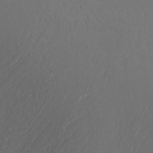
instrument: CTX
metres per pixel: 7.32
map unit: Nhu
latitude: -7.7477
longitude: -90.0822
